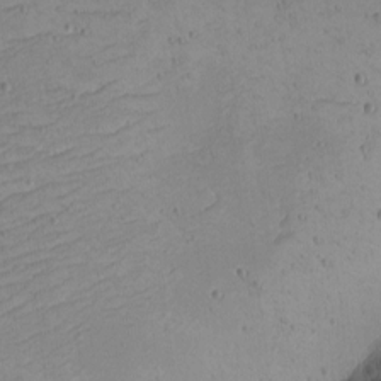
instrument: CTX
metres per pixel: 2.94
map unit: eHh
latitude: -5.0675
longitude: -81.7450
